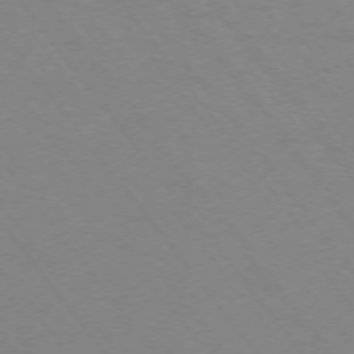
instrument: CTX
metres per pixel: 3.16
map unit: Ap
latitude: -75.3888
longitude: -69.9906
